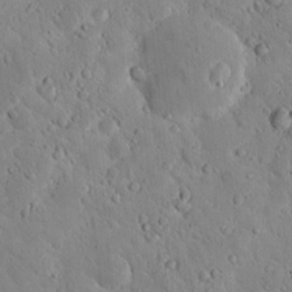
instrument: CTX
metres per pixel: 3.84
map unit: lAvf
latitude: 9.8583
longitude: 168.7463
